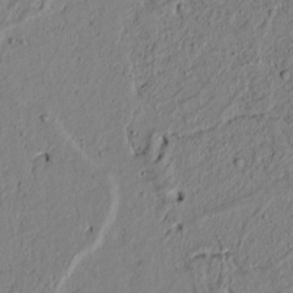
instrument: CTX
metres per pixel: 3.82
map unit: lAvf
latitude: 6.1767
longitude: 167.7100
